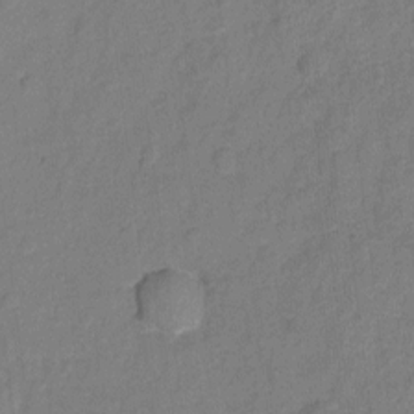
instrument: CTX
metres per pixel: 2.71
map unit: Hto
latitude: 6.0822
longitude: -31.5749
